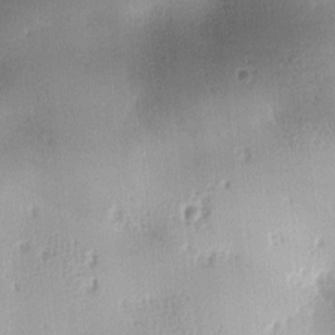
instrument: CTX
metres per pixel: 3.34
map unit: lAa
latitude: -10.4062
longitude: -124.6679
